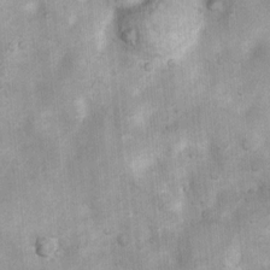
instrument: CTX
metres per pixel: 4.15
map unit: Nhu
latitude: 7.6505
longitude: -23.3104
